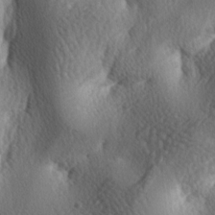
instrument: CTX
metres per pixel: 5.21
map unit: lAa
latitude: -4.3495
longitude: -124.5357
